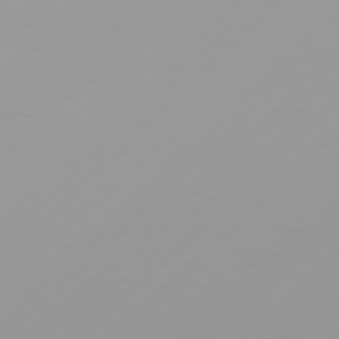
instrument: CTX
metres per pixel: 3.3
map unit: Hpe
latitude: 77.5182
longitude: -138.3845
